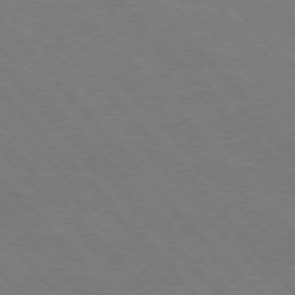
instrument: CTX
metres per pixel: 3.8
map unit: Hpe
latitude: -76.6707
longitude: -12.8947
